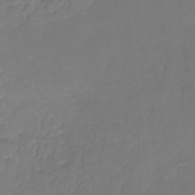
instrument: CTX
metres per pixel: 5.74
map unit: HNhu
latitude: -27.5399
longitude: 75.0676
